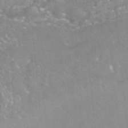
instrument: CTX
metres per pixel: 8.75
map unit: ANa
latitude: -38.4251
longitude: 97.1431
